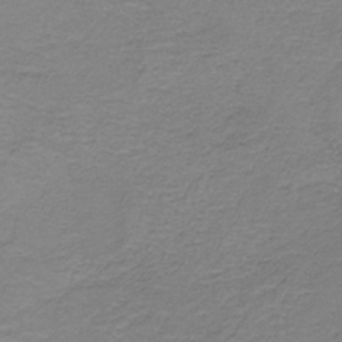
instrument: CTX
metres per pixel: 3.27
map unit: HNb
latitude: -35.6911
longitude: 53.5021
